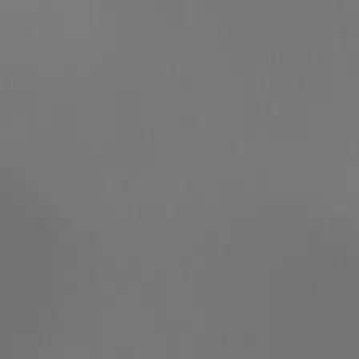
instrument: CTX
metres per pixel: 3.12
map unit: Ht
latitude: -16.8219
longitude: -41.8394
